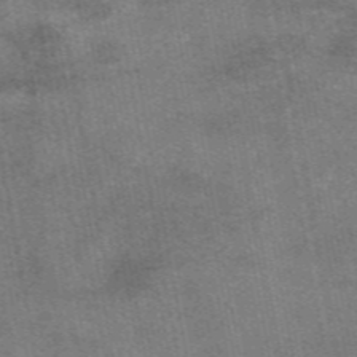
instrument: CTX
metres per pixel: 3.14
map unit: eAb
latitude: 48.1011
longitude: 122.2740
